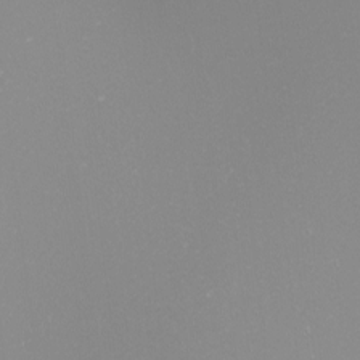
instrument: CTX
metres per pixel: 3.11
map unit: Nhu
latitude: -8.4251
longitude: -94.3845
